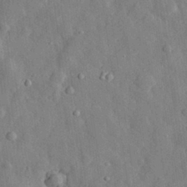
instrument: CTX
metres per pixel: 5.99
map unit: eHh
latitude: 29.6127
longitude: -77.2915
